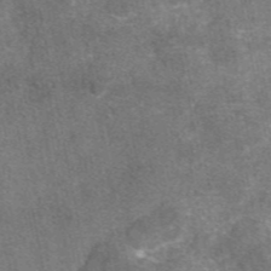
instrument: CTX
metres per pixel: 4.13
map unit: eAb
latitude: 47.4049
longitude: 108.1606
